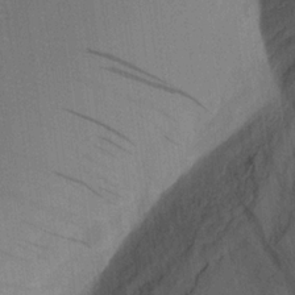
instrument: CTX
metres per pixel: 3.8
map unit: Aa
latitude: 20.1011
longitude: -140.8569
